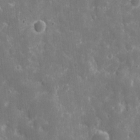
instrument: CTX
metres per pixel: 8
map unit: eHh
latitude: 9.4049
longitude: -70.2144
